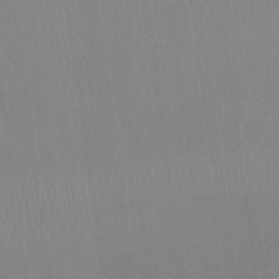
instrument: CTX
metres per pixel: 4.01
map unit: Nhu
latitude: 23.4048
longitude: -63.3293
